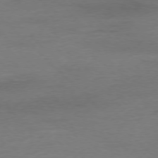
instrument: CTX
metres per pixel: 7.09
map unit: Ap
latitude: -77.4643
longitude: -88.4979
